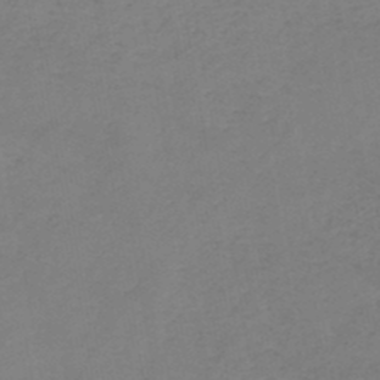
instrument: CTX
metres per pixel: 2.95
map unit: HNb
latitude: -46.0472
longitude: -44.2144
